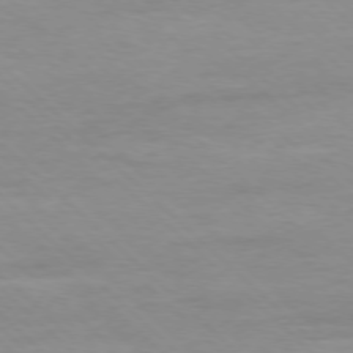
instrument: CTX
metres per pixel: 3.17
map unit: Ap
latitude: -77.8422
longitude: -81.8016
